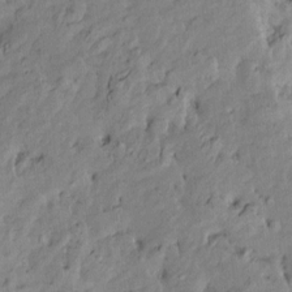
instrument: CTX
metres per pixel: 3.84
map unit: Htu
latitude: -9.6722
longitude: 177.0864
